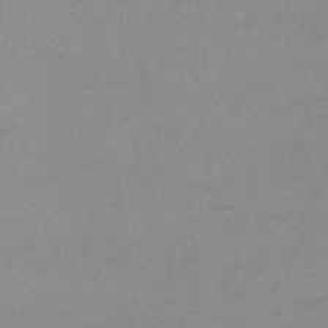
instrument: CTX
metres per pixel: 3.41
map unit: lHb
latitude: -34.3684
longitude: 70.0472
